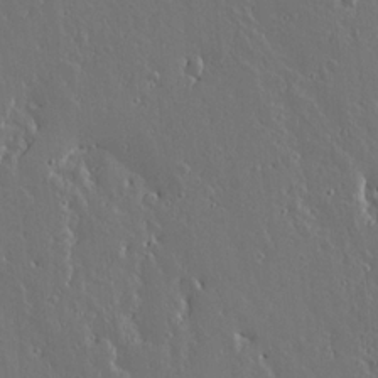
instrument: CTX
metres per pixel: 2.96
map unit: lAvf
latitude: 15.7450
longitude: -126.5735
